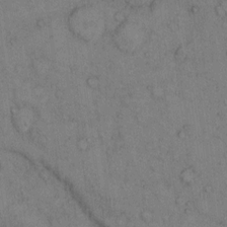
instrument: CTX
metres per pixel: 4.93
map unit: Hto
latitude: 10.1767
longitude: -59.4049
